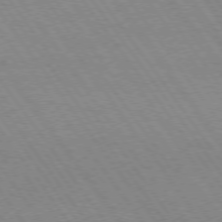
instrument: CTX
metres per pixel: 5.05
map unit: Hpe
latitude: 74.1200
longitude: -141.2159
